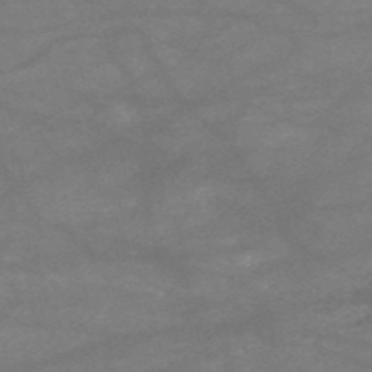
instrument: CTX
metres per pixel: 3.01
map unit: HNb
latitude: -54.0661
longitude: -41.3859
